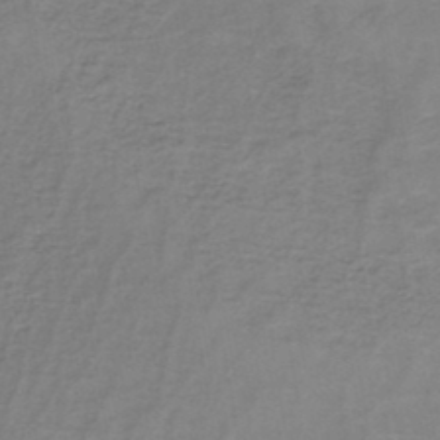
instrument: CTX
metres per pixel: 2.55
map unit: HNb
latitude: -46.7085
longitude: -38.9891
